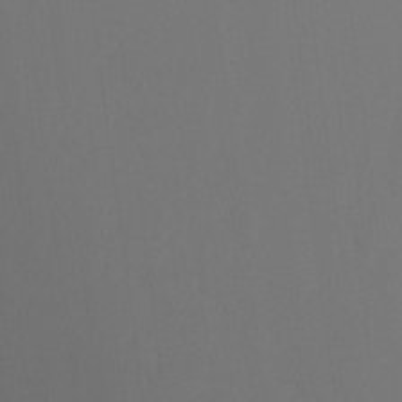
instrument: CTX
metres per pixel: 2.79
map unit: Ht
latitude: -15.5022
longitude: -42.5357
